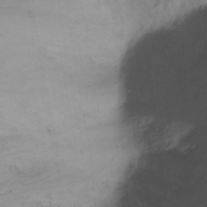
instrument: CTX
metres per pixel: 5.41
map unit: Nhu
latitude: -6.7652
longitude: -66.6679
